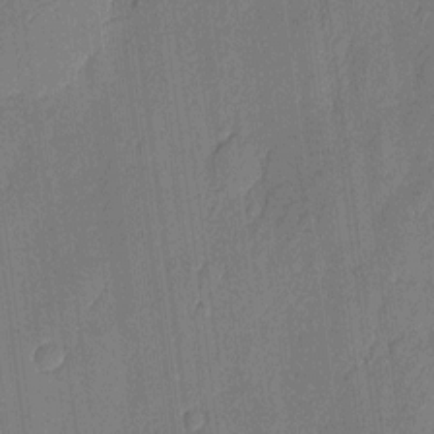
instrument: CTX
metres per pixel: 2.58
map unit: eHh
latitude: 6.3089
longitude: -73.8206
